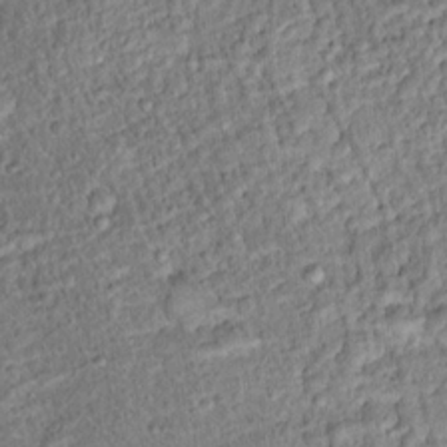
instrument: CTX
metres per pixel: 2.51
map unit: Ht
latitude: 13.7072
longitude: -40.7624
